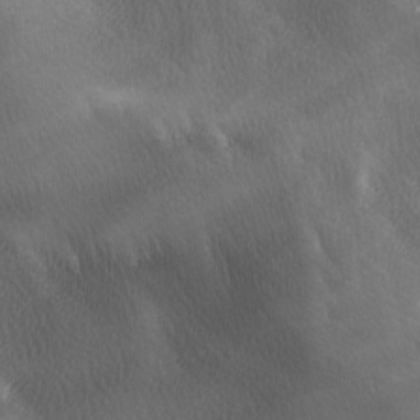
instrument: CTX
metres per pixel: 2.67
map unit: Ave
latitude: -6.9730
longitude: -122.6490
